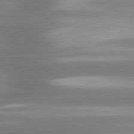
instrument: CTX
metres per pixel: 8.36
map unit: lApd
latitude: 80.4790
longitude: -135.2726
